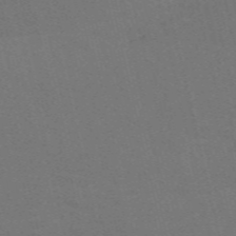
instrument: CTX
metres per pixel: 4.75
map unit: Nve
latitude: -59.3698
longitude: 63.1431
